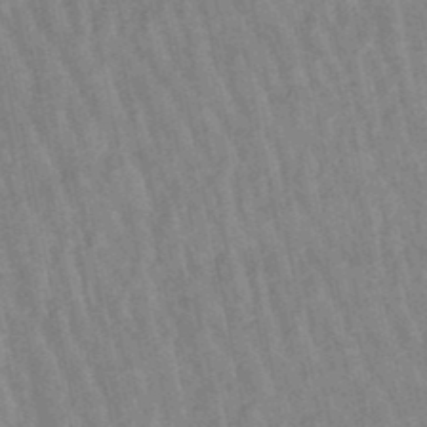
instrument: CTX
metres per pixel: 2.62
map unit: lHb
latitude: -48.8786
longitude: 74.7841
